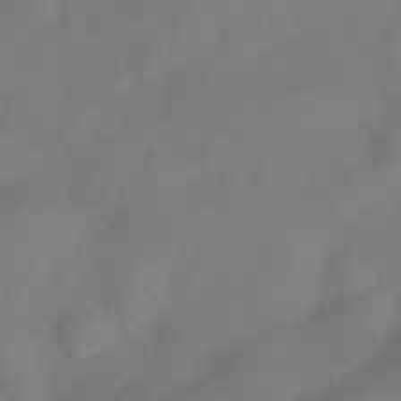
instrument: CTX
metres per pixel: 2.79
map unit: Nve
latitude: -26.9352
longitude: -148.3656
